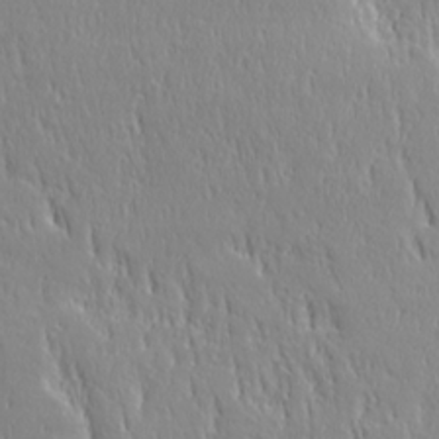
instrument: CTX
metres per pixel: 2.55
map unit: Ave
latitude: 22.3278
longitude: -135.3859
